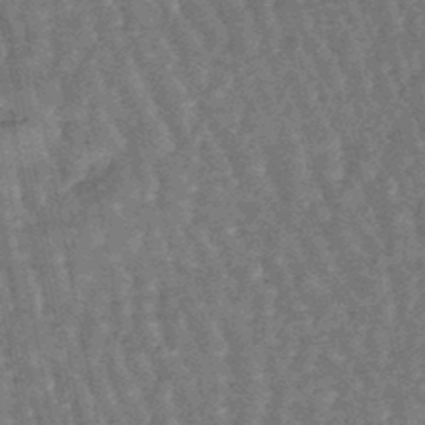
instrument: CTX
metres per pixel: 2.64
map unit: lHb
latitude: -47.2943
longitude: 78.5573
